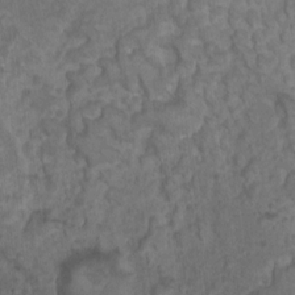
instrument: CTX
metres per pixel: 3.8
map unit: Nhu
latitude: 5.6694
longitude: -17.9528
